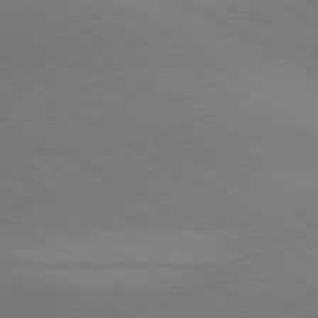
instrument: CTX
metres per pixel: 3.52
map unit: lApd
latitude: 81.0836
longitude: 147.4454
